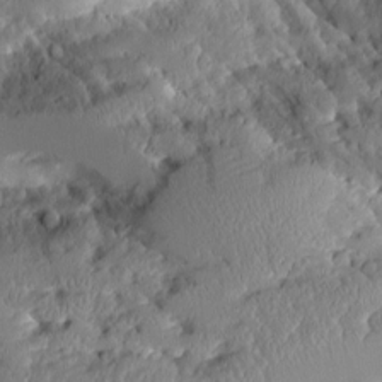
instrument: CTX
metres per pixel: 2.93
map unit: Aa
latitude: 10.8002
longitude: -126.3278
